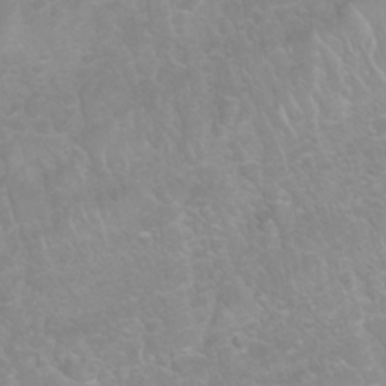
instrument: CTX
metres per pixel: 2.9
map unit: Nhu
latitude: 26.9136
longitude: -62.2523
